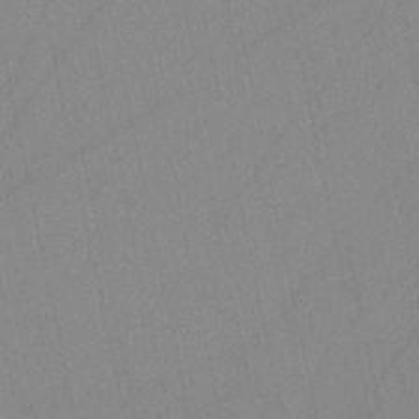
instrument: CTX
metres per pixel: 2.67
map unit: HNb
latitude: -44.8597
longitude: -41.8016
